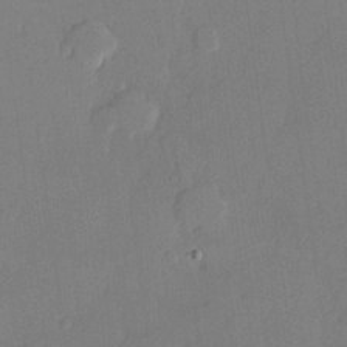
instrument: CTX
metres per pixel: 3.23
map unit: lHvf
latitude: 21.2726
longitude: 146.3117
